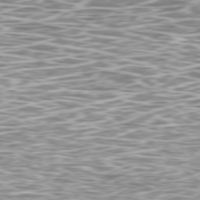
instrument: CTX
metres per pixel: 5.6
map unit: Ap
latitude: -79.6721
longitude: -71.8205
